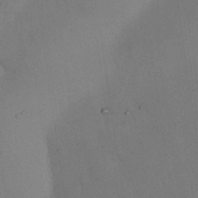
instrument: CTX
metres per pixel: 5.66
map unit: Nhu
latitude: 28.8002
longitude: -71.9906
